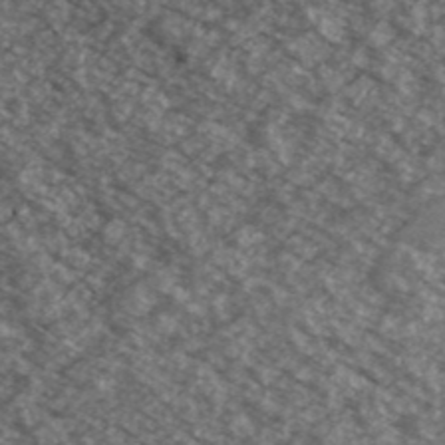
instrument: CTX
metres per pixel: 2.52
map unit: Ave
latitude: 38.9891
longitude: -110.6491
